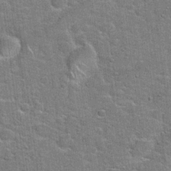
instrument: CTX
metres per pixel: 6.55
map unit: Hto
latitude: 20.6302
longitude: -49.2348
